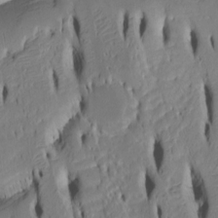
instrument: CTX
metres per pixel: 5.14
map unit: Htu
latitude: -5.0675
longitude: 150.9541
